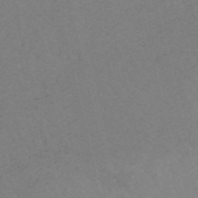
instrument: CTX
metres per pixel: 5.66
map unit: HNb
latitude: -54.5385
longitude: -45.8016
